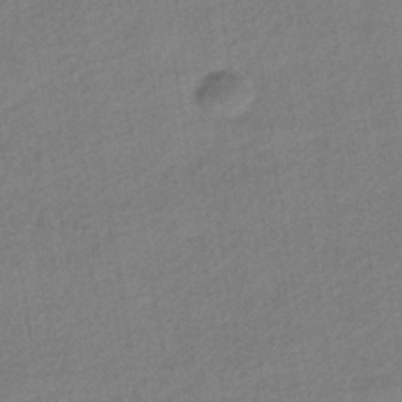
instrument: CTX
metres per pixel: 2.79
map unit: HNhu
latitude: -42.4817
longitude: 96.2173
